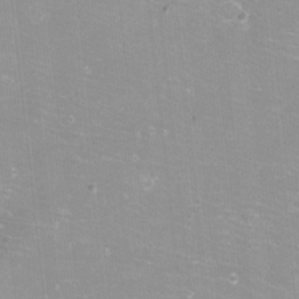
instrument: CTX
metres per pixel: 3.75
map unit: eHh
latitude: -12.3495
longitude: -61.1970
